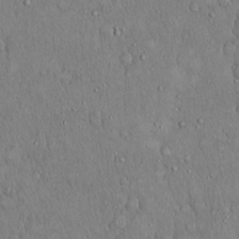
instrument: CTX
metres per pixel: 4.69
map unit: Hto
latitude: 18.6490
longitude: -60.1955
